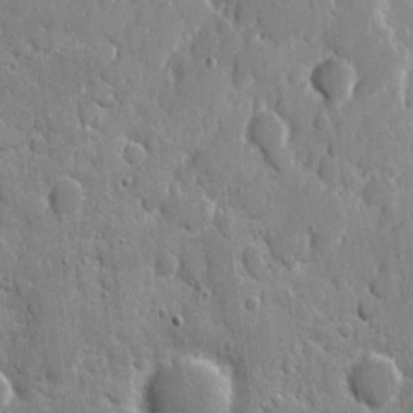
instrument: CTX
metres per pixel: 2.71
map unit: eHh
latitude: 7.9528
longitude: -67.3292
